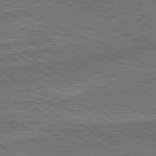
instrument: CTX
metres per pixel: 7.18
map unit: lApd
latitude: 79.5182
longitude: 173.6344
